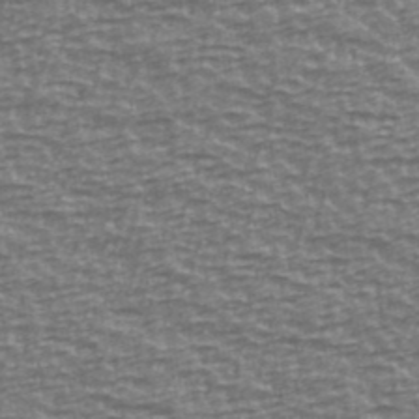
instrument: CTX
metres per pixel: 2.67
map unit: Ave
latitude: 40.6679
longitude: -113.9717
